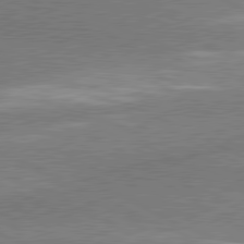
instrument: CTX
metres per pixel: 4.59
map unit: lApd
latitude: 80.8569
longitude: 164.0472
